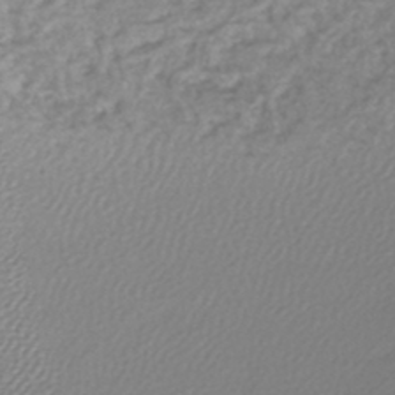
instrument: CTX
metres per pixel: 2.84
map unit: lHb
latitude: -46.1039
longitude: 71.1431
